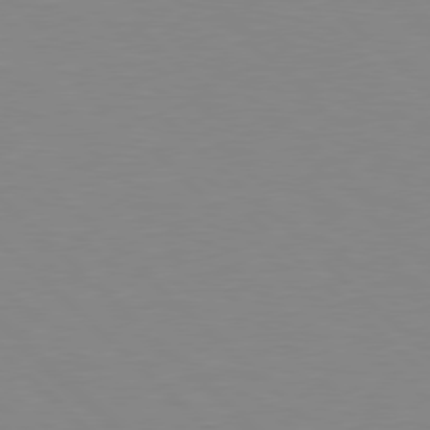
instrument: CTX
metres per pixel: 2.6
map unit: Hpe
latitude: 78.1956
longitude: -164.2334
